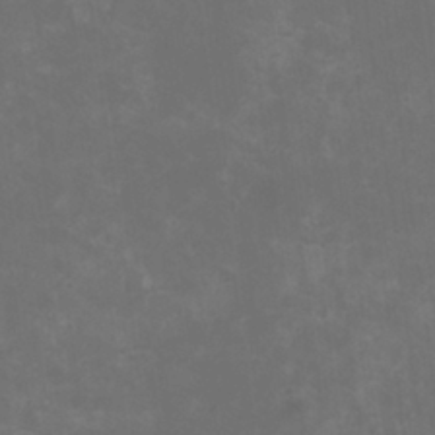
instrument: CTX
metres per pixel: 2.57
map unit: HNhu
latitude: 0.5545
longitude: -1.3292
